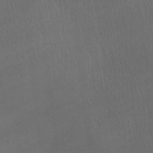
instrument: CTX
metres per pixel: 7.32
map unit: Ave
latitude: -6.4818
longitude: -122.5357
